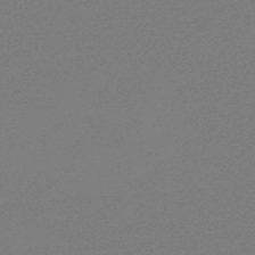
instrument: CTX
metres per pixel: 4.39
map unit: lHb
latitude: -48.4062
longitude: 66.3495
